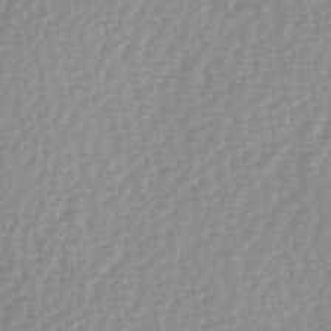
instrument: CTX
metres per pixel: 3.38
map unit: Hve
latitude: 2.5168
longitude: -121.6694
